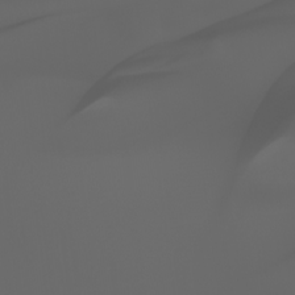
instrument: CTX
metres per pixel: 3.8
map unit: Nhu
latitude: -7.6155
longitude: -83.6127
